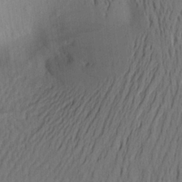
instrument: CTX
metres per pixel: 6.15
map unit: Aa
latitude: 22.1200
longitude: -148.6113
